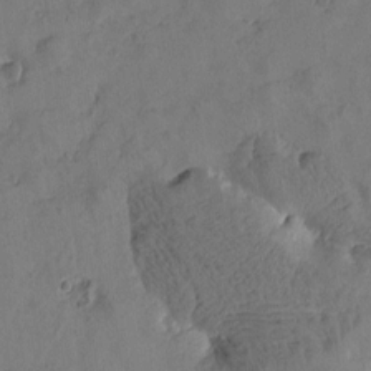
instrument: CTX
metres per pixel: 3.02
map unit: Htu
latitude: -3.3131
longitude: -176.1955
